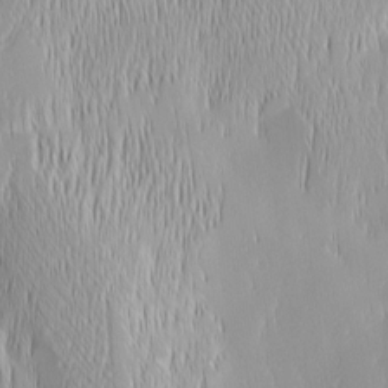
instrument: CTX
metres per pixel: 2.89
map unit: Ave
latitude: 2.4412
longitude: -113.7261
